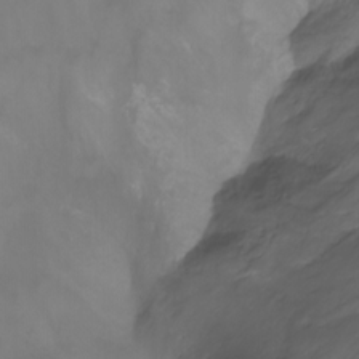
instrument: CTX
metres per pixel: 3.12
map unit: Nhu
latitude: -13.3510
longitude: -63.1592
